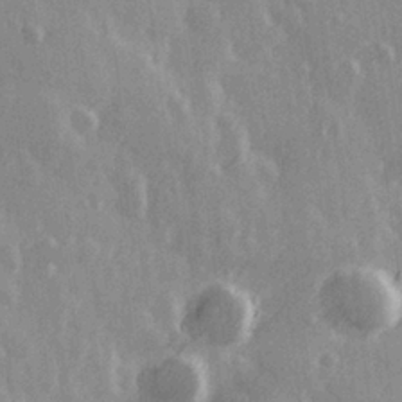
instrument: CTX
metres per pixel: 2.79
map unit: Hve
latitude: 26.3656
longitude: 146.9919
